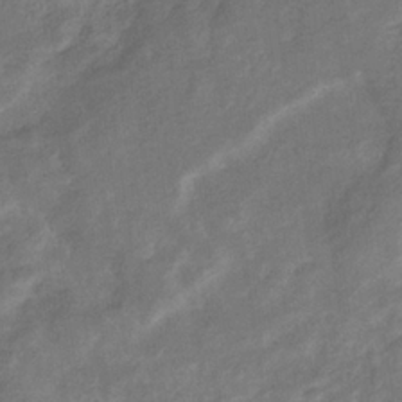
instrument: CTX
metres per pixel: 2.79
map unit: eHb
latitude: -33.2187
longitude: 73.4454
